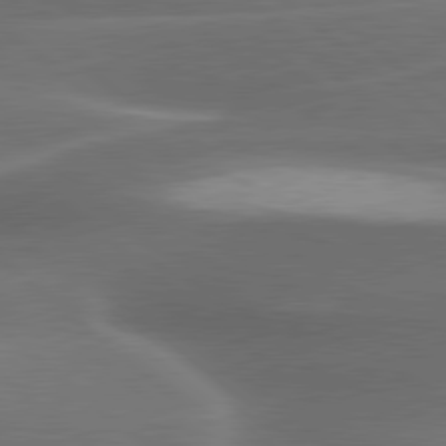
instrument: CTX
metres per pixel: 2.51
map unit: lApd
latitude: 79.9528
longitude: -117.0270
